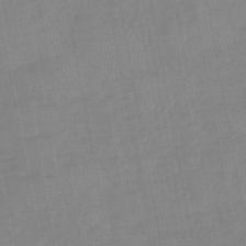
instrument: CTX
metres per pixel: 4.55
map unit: HNb
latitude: -49.9367
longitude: -38.8191
